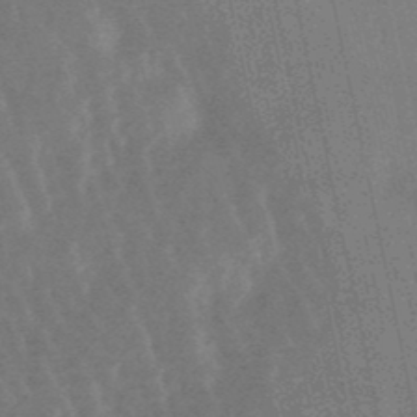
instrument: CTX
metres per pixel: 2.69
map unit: lHb
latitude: -48.5763
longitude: 72.5951
